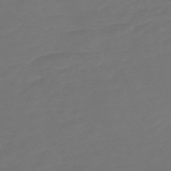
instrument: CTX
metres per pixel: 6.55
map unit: Nve
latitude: -58.3873
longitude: 56.7463
